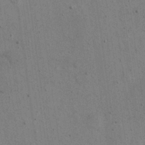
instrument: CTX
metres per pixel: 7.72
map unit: eHh
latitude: 15.6694
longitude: -68.4412
